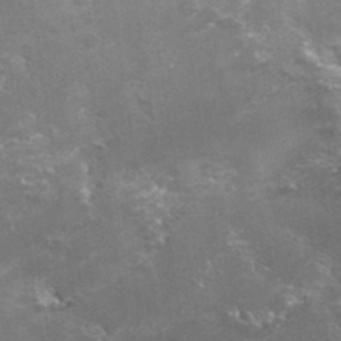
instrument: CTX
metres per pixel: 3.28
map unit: Hto
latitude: 36.1956
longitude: -43.9339
